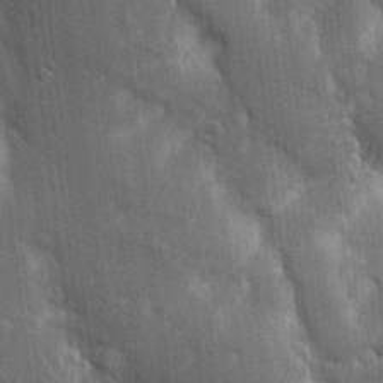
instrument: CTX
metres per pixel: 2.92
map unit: Aa
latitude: 15.9339
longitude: -149.0836
